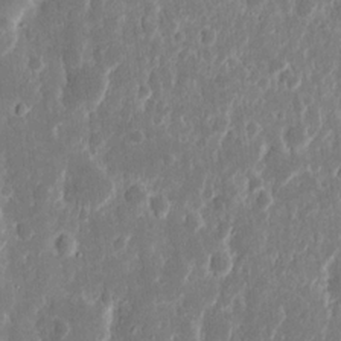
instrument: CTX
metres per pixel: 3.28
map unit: eHh
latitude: 12.5357
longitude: -71.8205
